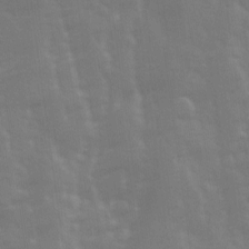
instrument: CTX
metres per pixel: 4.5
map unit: Ave
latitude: 13.3104
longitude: -103.8961
